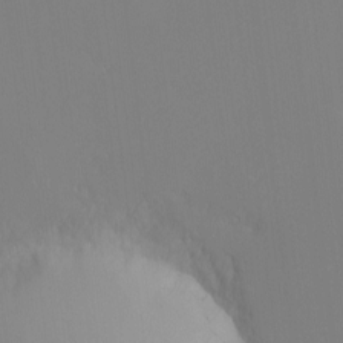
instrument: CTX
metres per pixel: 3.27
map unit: Nhu
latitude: -4.5196
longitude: -83.1592
